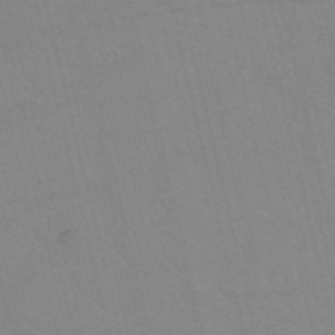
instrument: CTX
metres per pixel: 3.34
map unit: HNb
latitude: -52.6518
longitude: -44.7057
